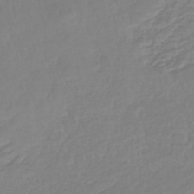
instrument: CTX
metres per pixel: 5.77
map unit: lHb
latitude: -41.4832
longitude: 67.2943
